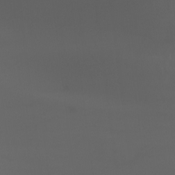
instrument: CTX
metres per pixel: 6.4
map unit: Nhu
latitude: -8.6329
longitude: -79.1026
